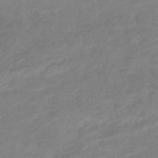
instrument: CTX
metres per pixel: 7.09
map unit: lHb
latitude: -41.0864
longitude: 76.9353
